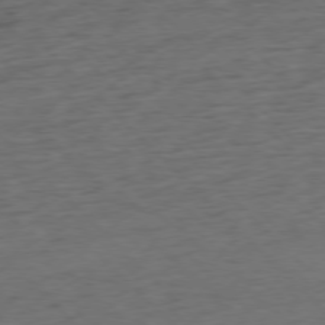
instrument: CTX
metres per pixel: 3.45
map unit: Hpe
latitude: -77.5588
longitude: 15.0109
